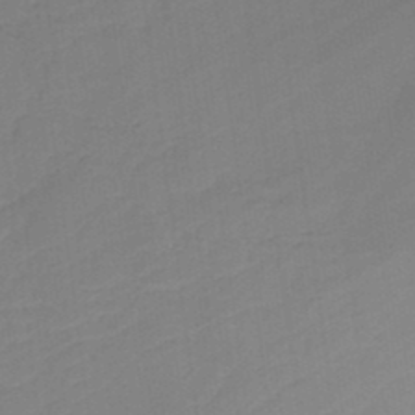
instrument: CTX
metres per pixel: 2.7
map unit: HNb
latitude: -37.6344
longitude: 56.0283
